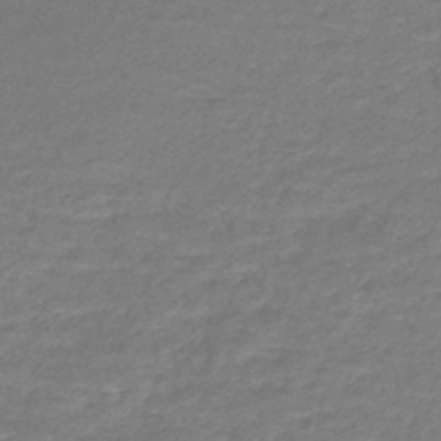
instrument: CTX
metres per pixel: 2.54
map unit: lHb
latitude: -44.2173
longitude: 69.5021
